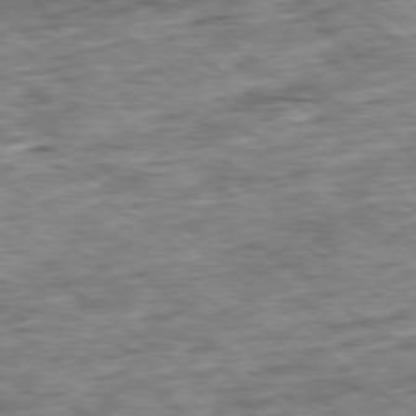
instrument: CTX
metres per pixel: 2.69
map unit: Ap
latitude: -79.5399
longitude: -76.4223
